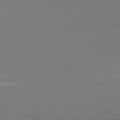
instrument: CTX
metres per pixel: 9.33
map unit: lApd
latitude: 81.5560
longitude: -158.9514
